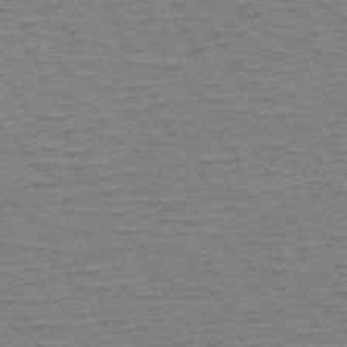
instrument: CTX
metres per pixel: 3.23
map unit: HNb
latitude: -53.6910
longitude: -44.1578
